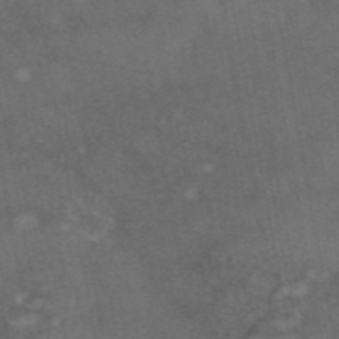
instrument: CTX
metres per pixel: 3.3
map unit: eAb
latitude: 46.1200
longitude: 115.3132
